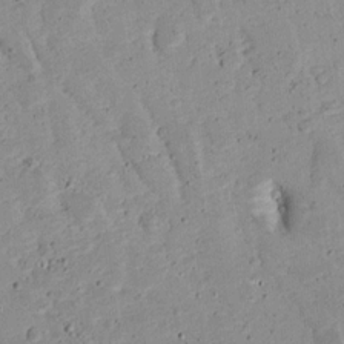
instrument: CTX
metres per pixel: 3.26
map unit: Ave
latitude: 12.7624
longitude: -138.4412
